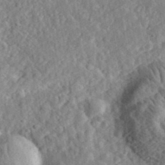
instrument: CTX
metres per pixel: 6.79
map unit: eHh
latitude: 34.6868
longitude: -78.7435
